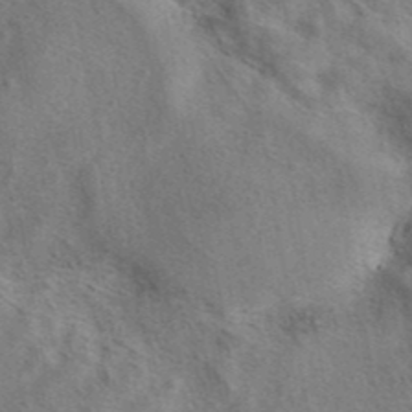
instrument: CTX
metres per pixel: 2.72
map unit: eAb
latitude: 40.8946
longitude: 107.3888
